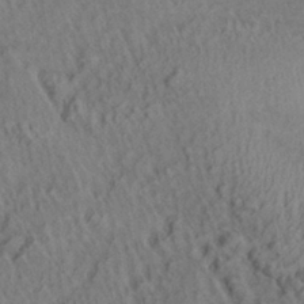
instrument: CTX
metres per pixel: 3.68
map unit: Aa
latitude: 29.1592
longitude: -137.3104
